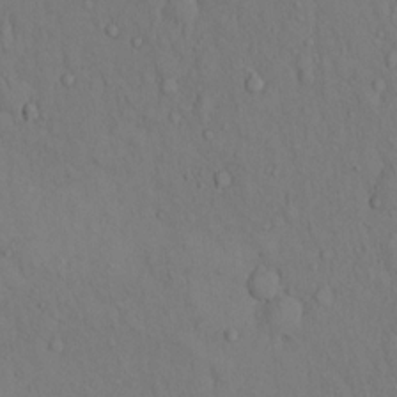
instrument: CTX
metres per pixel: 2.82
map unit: Hto
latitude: 13.9528
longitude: -61.6505
